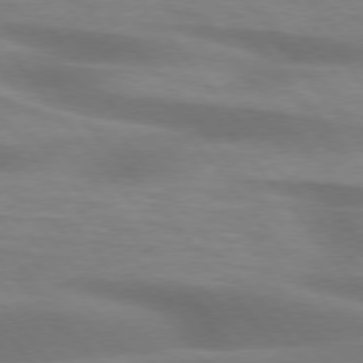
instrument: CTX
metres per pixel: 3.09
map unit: lApd
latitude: 75.8583
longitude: -60.1389
